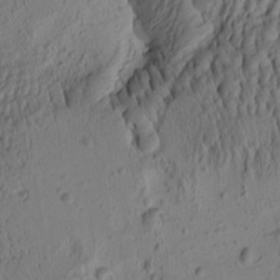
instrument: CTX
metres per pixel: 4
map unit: eHh
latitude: -0.9731
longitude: 15.6155
